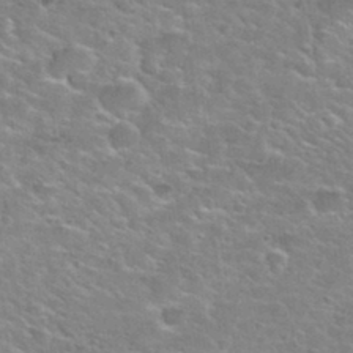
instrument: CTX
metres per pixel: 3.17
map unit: Nhu
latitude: 31.4805
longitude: -50.3845
